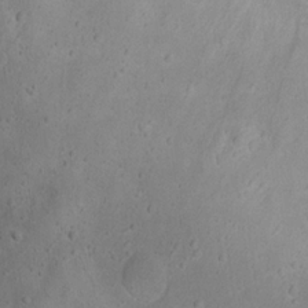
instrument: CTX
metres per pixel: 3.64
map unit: Nhu
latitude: 22.4034
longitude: -72.1578
